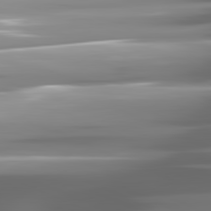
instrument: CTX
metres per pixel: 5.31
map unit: lApd
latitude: 81.6694
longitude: -141.4048
